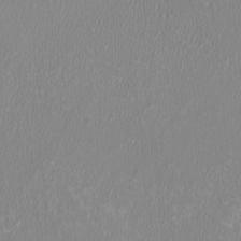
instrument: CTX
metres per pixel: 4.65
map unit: HNhu
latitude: -1.8612
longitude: -1.1970
